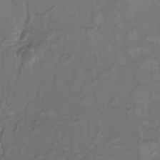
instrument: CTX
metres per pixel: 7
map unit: Htu
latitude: -12.7841
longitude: -72.0444
